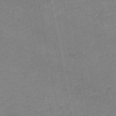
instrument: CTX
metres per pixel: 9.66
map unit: HNb
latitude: -48.5196
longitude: 58.3306
